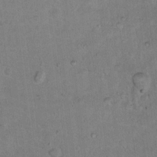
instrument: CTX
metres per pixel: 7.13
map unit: Ht
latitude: 14.3279
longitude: -37.4049
